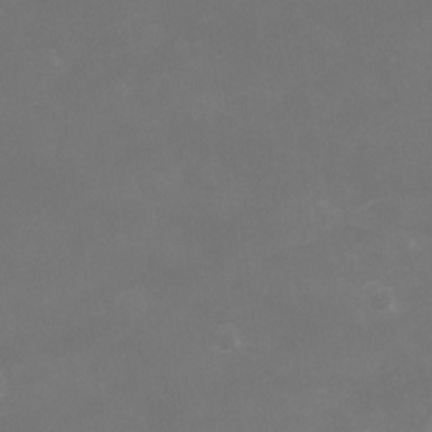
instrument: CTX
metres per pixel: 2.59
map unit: Nhu
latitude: -13.2187
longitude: -51.9906
